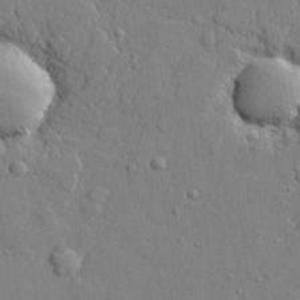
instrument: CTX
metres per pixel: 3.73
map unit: lHvf
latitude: 21.8961
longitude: 144.1984
